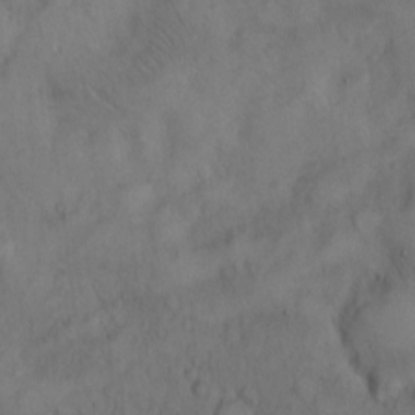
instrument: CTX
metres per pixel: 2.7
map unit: Hto
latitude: 9.1970
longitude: -57.8394
